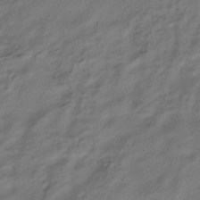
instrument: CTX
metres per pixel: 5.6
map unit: HNhu
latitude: -39.5021
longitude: 102.5763
